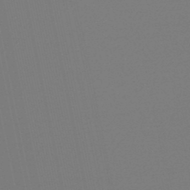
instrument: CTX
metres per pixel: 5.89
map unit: lHb
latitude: -45.9745
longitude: 67.4643
